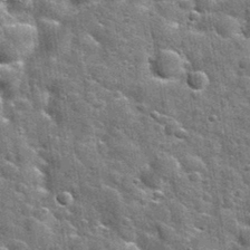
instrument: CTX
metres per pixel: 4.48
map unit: Nhu
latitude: 32.1010
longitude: -54.0444
